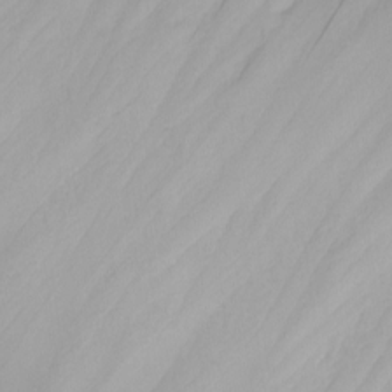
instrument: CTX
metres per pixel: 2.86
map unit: Nhu
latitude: -4.6896
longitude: -80.7624
